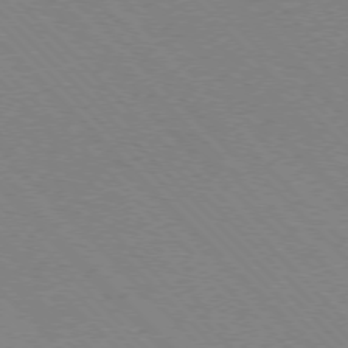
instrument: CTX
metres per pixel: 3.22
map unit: Ap
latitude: -77.5210
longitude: -66.9513
